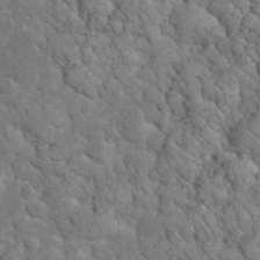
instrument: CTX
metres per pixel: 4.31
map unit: eHh
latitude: 33.6316
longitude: -66.1955
